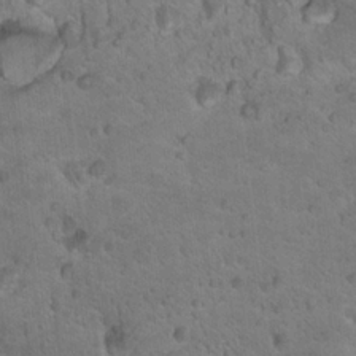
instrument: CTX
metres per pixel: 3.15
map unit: Hto
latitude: 19.2537
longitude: -35.4237
